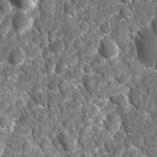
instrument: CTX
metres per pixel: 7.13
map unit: Ave
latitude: -10.7463
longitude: -119.5749
